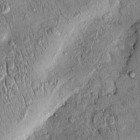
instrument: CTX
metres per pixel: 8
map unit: eHh
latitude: 0.1011
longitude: 15.3132
